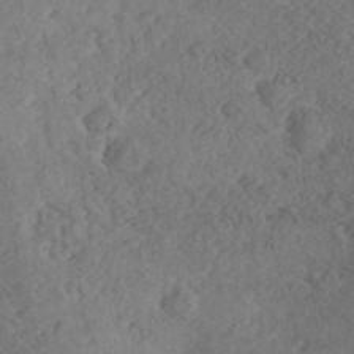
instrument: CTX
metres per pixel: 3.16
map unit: Nhe
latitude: -40.5763
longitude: -111.1781
